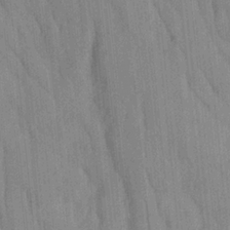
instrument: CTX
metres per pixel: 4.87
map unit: Ave
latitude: 22.9703
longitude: -134.8569
